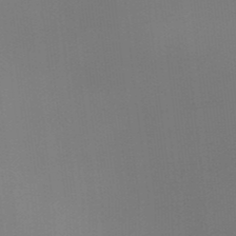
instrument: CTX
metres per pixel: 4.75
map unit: eHb
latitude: -35.2943
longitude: 79.9178
